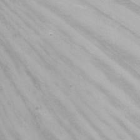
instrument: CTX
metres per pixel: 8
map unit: Nhu
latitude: -12.8219
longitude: -73.6127
